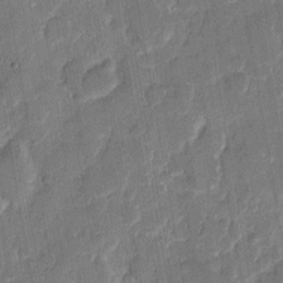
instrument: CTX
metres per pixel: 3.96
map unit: eHh
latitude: 8.3090
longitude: -66.3845
